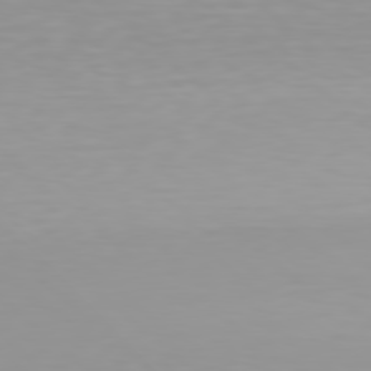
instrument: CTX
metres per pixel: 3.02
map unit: Hpe
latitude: 78.1956
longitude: -137.6694
